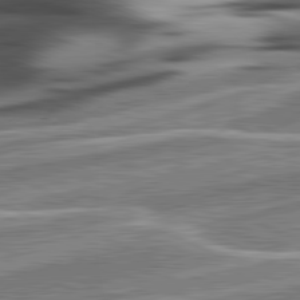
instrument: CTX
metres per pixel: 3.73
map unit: lApd
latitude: 81.7261
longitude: 127.6155
